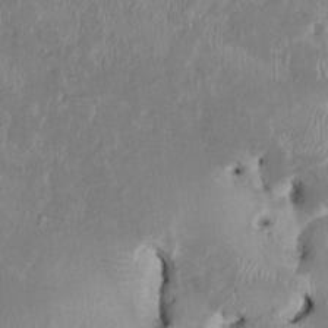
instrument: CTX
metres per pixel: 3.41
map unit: HNhu
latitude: 2.4034
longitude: -5.8205
